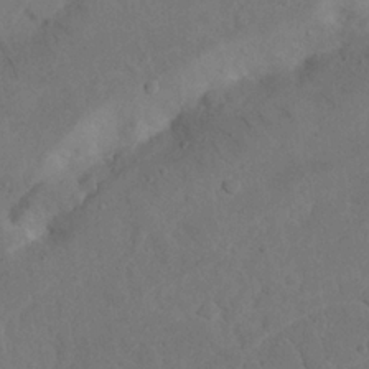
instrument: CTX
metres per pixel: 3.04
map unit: Nhu
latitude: 22.0255
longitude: -73.9906
